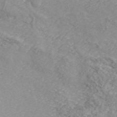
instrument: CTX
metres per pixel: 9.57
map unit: ANa
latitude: 43.1781
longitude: 35.9178
